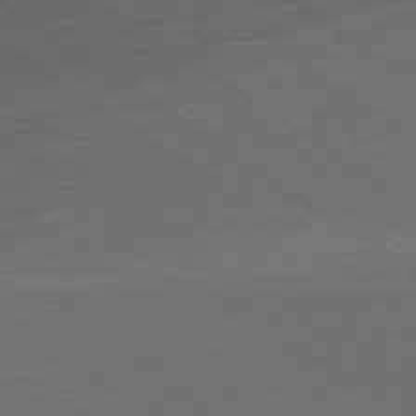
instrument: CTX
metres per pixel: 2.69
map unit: Ap
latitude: -79.2376
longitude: -53.1403
